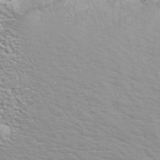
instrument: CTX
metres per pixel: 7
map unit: ANa
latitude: 44.1955
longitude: 21.2565
